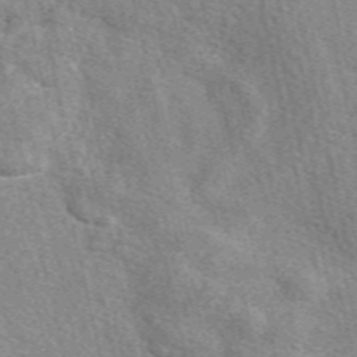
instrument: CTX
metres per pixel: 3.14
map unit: eAb
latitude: 50.1955
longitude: 113.8800
